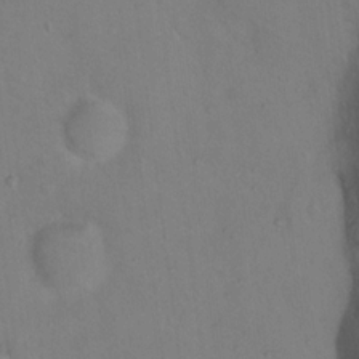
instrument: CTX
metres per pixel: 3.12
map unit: Nhu
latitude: 13.7072
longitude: -36.4979
